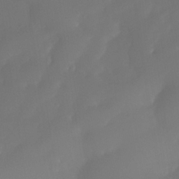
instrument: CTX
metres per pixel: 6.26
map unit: Nhe
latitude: -34.4062
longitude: -145.2537
